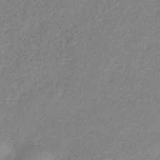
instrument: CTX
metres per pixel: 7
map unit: HNb
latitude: -34.1606
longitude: 55.4643
